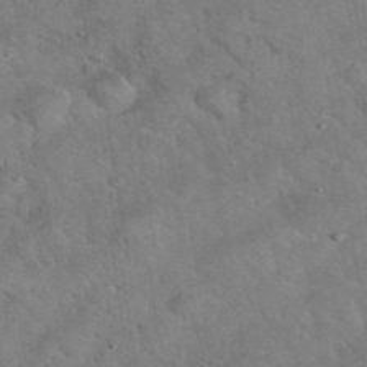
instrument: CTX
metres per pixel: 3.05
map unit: eHh
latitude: 37.4993
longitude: -65.1781
